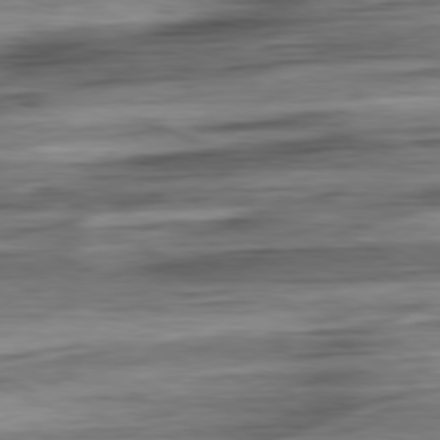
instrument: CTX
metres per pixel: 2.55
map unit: Ap
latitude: -80.8597
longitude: -69.2348
